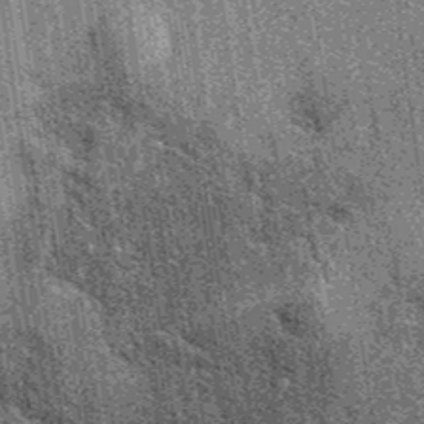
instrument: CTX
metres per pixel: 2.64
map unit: eAb
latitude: 37.9717
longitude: 107.5210
